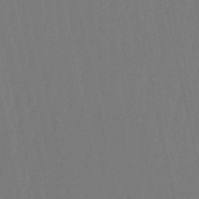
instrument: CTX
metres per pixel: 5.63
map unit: eHb
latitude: -51.1431
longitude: 77.0297
